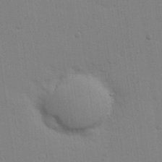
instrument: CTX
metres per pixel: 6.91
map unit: Hve
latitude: 26.4034
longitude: -92.8002
